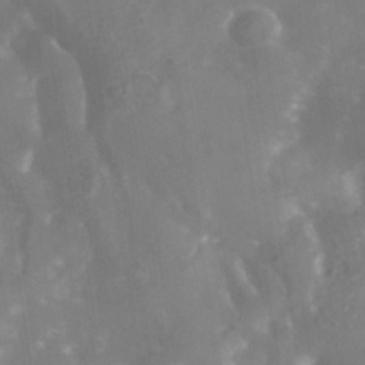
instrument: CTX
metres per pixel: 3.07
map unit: Nhe
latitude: -37.8233
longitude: -117.9150
